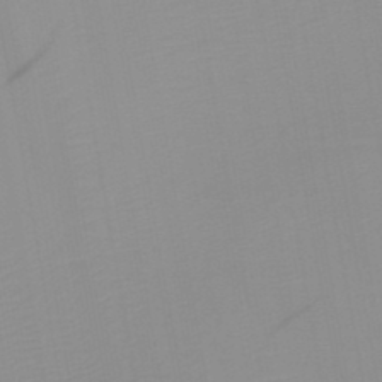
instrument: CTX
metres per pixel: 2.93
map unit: HNb
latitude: -45.2187
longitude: -43.7639
